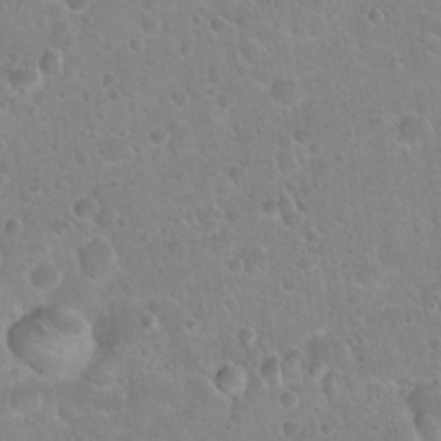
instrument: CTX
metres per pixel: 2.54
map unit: Hto
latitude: 22.4601
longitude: -50.8191
